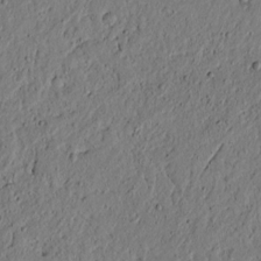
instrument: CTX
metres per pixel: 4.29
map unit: lAvf
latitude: 4.6490
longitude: 165.1054
